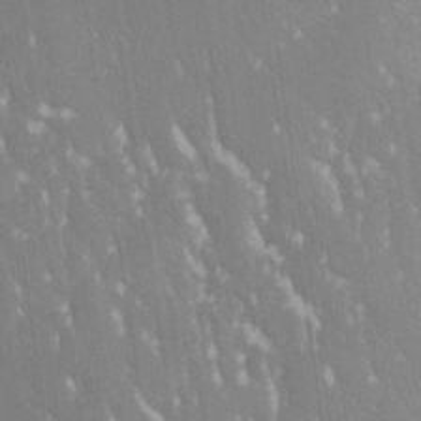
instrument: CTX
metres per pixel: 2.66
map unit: Nhe
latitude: -28.6519
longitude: -110.4412
